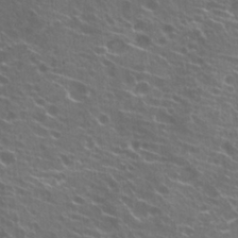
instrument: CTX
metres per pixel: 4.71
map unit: Hto
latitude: 22.5735
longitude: -40.4978
